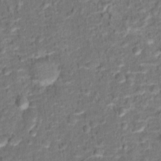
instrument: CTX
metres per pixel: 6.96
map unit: Hto
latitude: 15.3104
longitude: -39.3859
